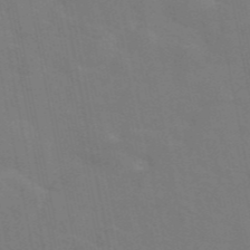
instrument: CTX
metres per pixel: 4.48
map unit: eAb
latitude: 45.7638
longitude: 121.1998
